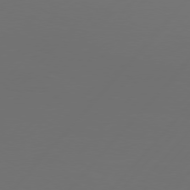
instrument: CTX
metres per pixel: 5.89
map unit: Hpe
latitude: 76.6112
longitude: -138.4034
